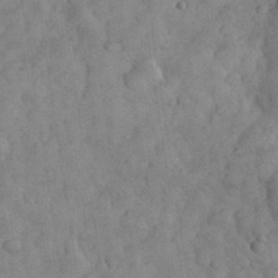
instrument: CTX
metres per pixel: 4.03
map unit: eHh
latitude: 31.8017
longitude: -68.9136
